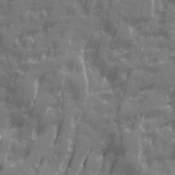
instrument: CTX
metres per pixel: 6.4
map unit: Ave
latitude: 20.1389
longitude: -132.0822
